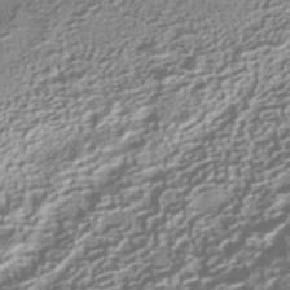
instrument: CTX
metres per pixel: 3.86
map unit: HNhu
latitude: -41.9367
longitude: 98.9919
